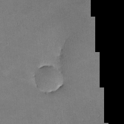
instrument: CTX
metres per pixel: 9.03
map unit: lHvf
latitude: -10.6519
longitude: -102.9136
